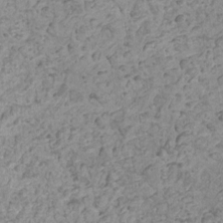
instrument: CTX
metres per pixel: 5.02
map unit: HNhu
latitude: -1.2376
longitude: 1.7289
